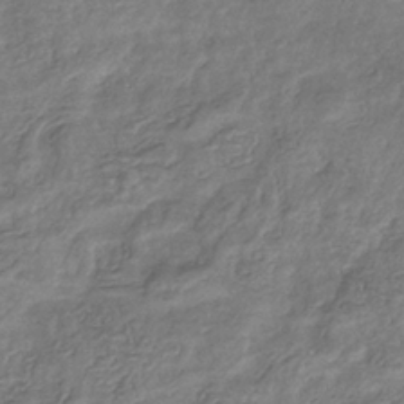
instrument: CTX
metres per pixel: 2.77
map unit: eHb
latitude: -34.7652
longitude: 80.1228
